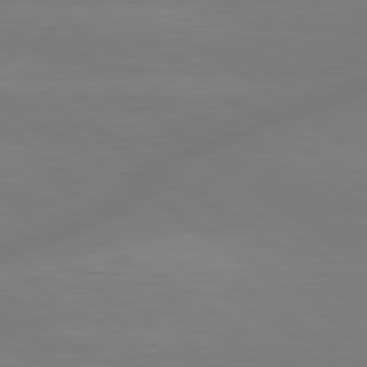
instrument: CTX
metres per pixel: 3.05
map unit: lApd
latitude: 79.3671
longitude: -149.5560
